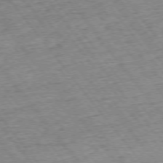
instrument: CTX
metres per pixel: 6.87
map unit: Hpe
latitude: -75.8423
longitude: -22.1956
